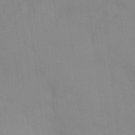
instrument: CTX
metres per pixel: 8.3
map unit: HNhu
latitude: 4.4790
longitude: 7.5777
